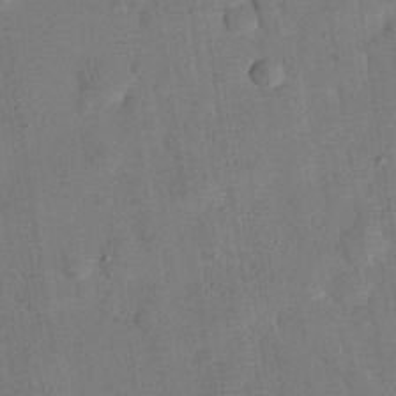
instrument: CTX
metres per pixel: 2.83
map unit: eHh
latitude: 26.6869
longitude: -77.0080
